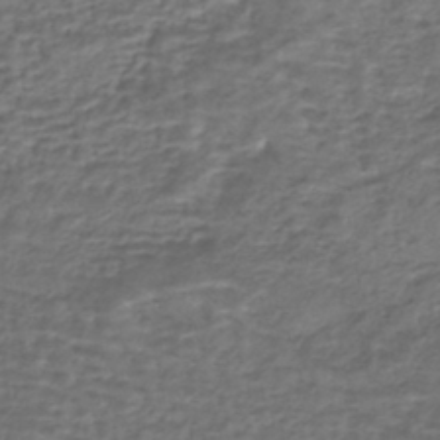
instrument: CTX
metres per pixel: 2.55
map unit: HNhu
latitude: -43.5210
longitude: 100.7652
